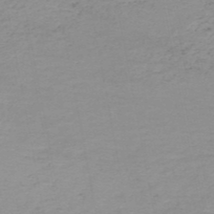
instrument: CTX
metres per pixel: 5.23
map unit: HNb
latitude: -51.4076
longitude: -53.3104
